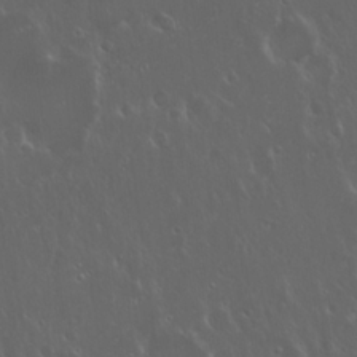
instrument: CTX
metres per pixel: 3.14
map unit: Hto
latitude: 19.4804
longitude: -57.2725
